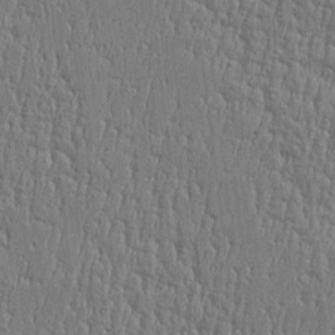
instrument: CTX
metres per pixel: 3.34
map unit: Htu
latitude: -5.5966
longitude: 175.9367
